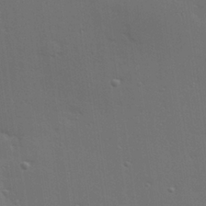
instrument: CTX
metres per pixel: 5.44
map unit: Hve
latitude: 27.5371
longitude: -91.6694
